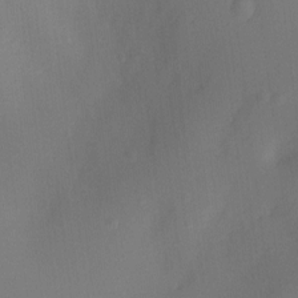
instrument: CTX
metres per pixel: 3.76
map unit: Ht
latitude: -9.7100
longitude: -23.9150
